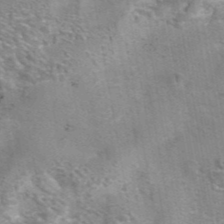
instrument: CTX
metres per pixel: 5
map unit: eAb
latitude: 42.5546
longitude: 106.9542
